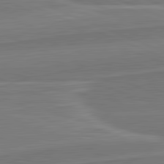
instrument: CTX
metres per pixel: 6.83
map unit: lApd
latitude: 82.2333
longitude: 141.7477
